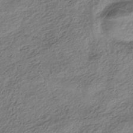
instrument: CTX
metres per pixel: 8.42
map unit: HNhu
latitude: -42.1416
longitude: 105.9556
